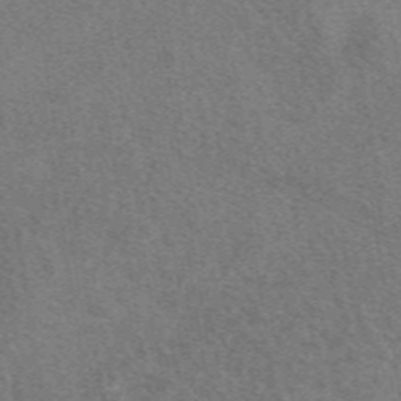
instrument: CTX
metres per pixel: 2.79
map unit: eAb
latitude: 49.0081
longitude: 115.1431
